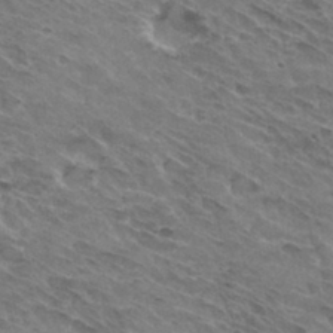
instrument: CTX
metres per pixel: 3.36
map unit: Hto
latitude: 32.2523
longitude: -44.5734
